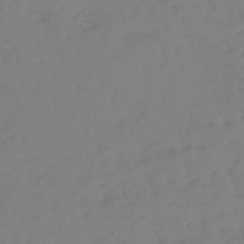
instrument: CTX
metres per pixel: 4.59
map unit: eHb
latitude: -46.3117
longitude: 82.9919
